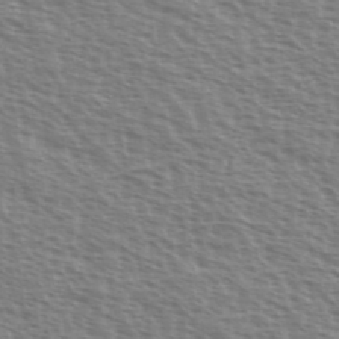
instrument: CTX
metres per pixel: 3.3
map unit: Ave
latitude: 37.8206
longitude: -112.9514
